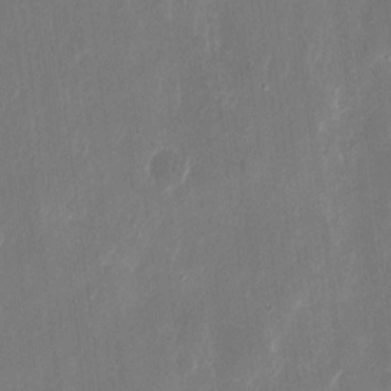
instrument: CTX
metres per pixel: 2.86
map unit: eHh
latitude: 10.7435
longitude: -72.3468
